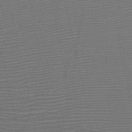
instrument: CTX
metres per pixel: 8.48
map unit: HNb
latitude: -47.0675
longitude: -41.3670
